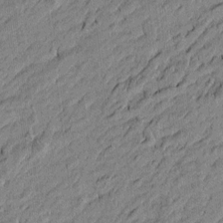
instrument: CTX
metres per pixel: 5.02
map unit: Htu
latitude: -6.2928
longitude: 177.4832
